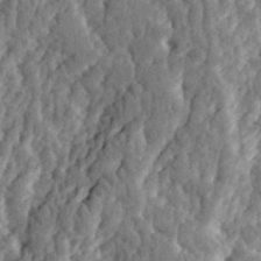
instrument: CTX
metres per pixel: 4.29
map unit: eHh
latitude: 31.9339
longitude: -79.7828
